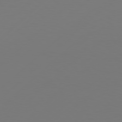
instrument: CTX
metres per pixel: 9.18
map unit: Hpe
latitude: 78.2523
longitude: 173.3321
